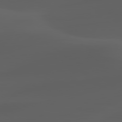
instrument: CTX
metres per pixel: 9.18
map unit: lApd
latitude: 80.1200
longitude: -92.1577
